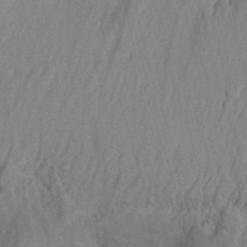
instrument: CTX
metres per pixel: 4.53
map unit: Aa
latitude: 30.1956
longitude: -138.7813
